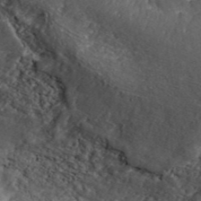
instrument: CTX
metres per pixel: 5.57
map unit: ANa
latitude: 44.2334
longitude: 37.7477
